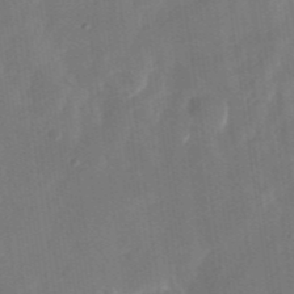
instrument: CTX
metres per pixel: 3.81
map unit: Nhu
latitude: -28.7652
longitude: -69.6694
